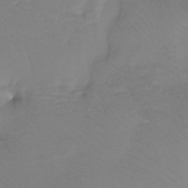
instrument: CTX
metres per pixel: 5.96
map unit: Htu
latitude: -13.1053
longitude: -46.5735
